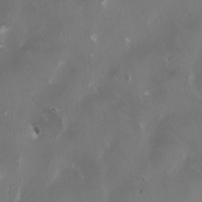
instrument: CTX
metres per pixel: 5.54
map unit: HNhu
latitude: 1.0836
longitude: -4.5735
